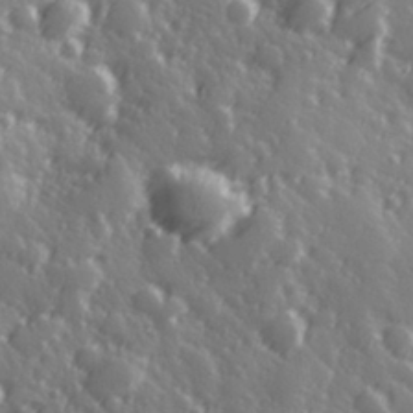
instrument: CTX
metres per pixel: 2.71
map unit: Hve
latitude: 28.0822
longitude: 146.9730
